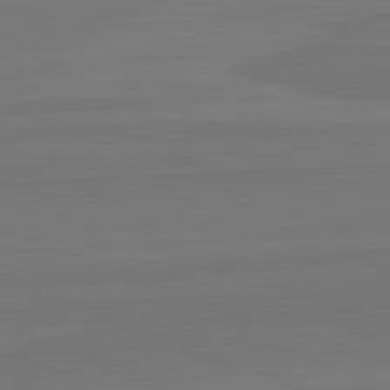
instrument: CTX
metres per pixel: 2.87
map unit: lApd
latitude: 82.5356
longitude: 164.8030
